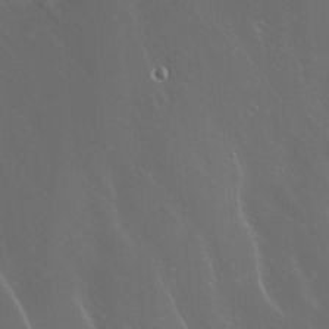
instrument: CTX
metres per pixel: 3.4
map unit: Nhu
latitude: -6.2361
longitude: -90.8380
